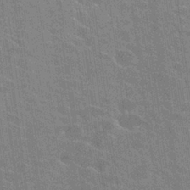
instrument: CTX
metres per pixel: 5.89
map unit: Hto
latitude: 25.9339
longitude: -43.0270
